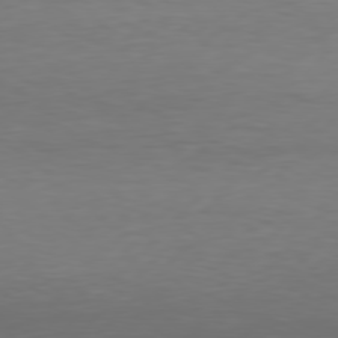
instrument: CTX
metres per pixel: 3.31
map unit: Hpe
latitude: 77.7260
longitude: -123.4048
